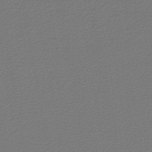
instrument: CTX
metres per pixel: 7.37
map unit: lHb
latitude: -43.5588
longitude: 62.2172
